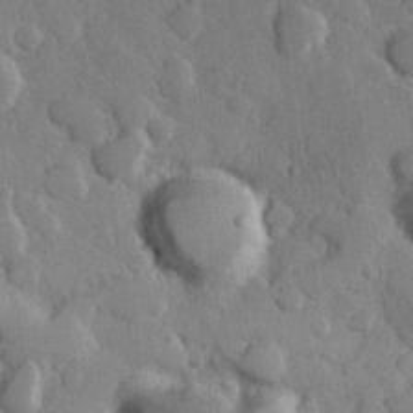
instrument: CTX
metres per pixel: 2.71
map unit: Hve
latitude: 23.9906
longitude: 149.3510
